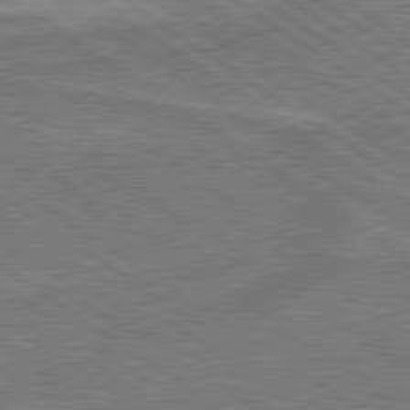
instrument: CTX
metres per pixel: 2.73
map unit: lApd
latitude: 79.8395
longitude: 166.4062
